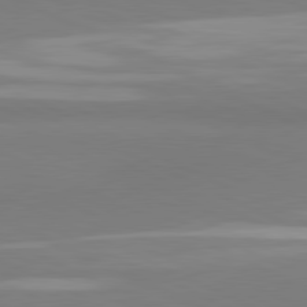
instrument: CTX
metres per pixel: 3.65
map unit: lApd
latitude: 81.3293
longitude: 178.6518
